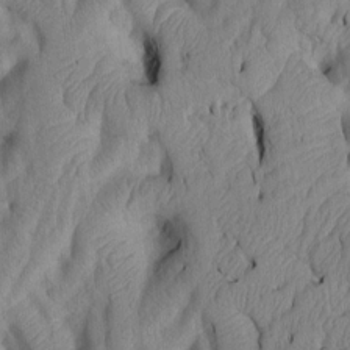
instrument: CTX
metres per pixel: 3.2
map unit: Htu
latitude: 3.0647
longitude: 148.9731
